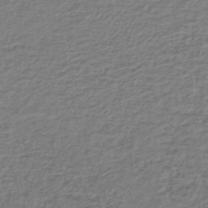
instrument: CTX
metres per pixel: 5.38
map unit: lHb
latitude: -43.8611
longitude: 72.6140
